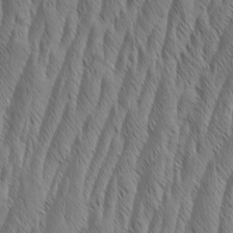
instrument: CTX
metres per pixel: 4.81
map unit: Aa
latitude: 7.6505
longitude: -130.1956
